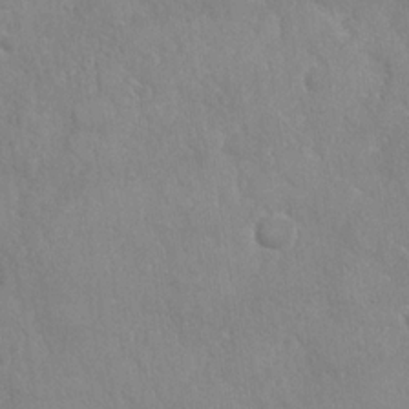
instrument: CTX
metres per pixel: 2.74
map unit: Nhu
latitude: -31.4643
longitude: -61.8016
